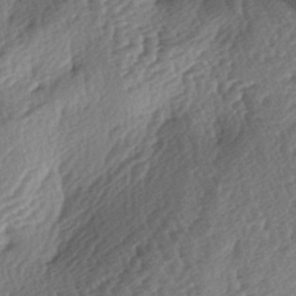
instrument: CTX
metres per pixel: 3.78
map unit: lAa
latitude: -3.5966
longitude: -127.1592
